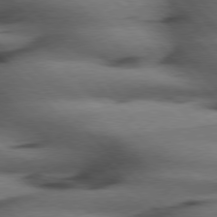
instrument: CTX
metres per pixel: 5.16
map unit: Hpe
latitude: 77.2915
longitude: -154.3656
